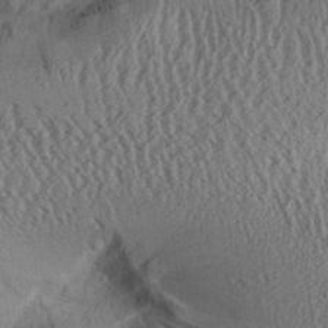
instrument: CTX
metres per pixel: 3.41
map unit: Aa
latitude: 26.3089
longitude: -134.1011
